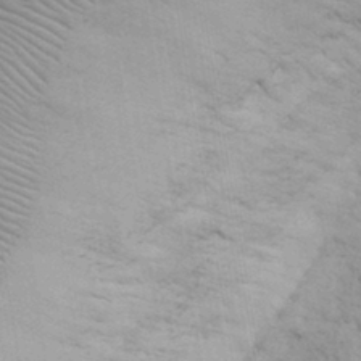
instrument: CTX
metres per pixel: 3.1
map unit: eHh
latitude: 32.1389
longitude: -67.1403
